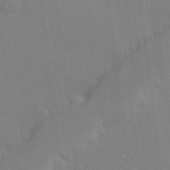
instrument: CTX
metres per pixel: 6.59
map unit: Hve
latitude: 17.5371
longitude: 151.2754
